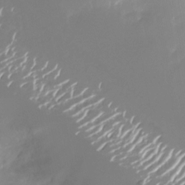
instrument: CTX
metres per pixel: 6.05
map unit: Nhu
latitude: -26.4251
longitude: -73.4616
